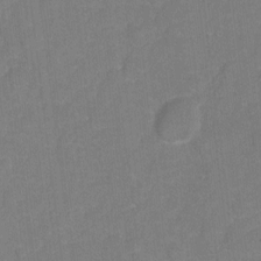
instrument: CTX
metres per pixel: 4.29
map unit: Hto
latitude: 3.5749
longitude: -33.1025
